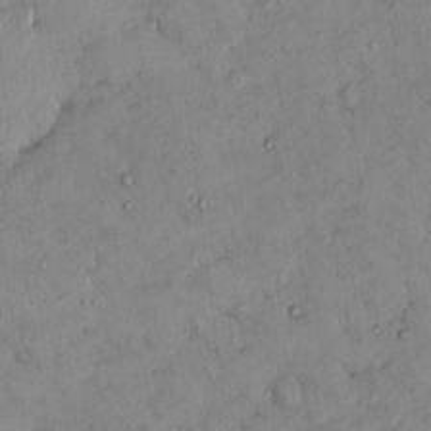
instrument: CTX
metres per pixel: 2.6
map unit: eHh
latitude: 0.1011
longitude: 16.3118
